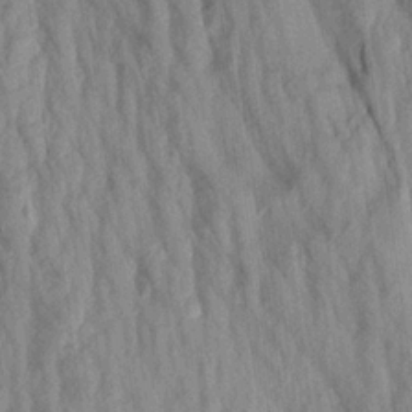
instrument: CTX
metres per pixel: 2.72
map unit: Aa
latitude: 19.9339
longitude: -147.2726
